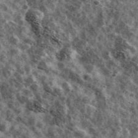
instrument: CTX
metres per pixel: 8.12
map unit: Ave
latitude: 42.0444
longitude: -107.4615
